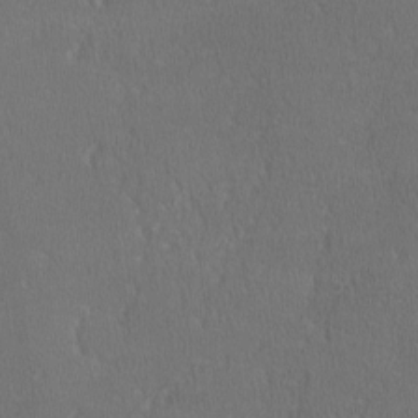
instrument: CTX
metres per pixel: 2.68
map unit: lHvf
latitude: -11.7667
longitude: -99.8016
